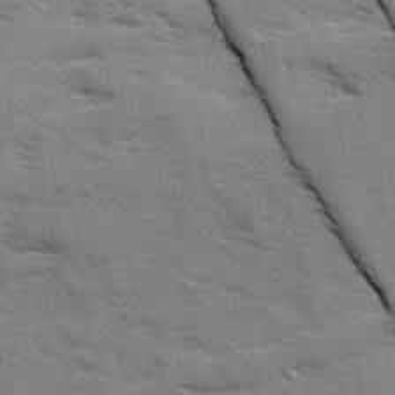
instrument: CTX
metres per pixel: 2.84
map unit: Ave
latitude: 1.7260
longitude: -110.4223
